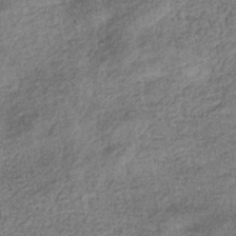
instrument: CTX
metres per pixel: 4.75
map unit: eHb
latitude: -34.1228
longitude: 77.6533
